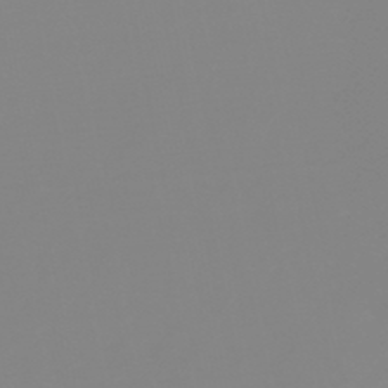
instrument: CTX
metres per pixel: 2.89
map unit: eHb
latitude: -48.9542
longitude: 84.9352
